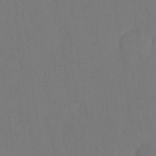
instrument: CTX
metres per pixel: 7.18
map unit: eHh
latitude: 18.5734
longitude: -67.8394
